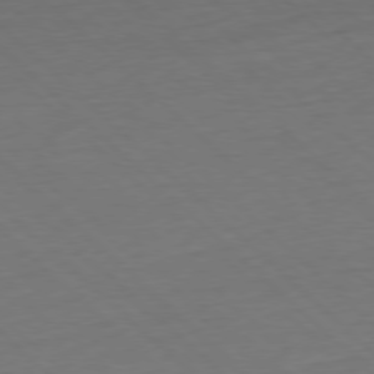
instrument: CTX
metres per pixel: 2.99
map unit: Hpe
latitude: -78.0283
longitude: 13.5021
